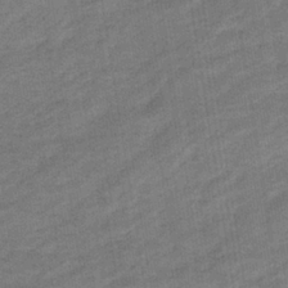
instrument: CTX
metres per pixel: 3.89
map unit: eHb
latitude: -36.4251
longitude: 77.5966
